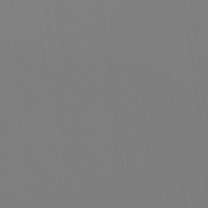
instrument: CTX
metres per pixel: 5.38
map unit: Htu
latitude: -12.7652
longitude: -70.2900
